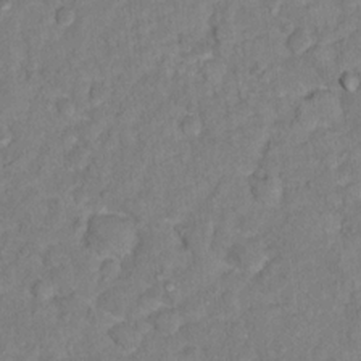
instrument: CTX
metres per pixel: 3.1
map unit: Hto
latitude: 13.0270
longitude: -37.4427
